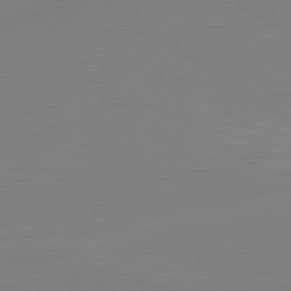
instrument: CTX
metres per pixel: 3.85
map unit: Hpe
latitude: 79.0270
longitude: -149.2726
